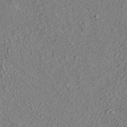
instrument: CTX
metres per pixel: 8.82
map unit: ANa
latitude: 36.2145
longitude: 12.9164
